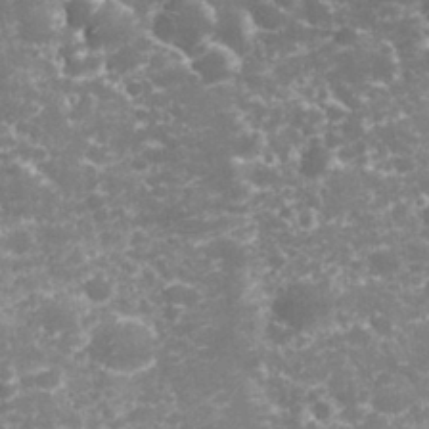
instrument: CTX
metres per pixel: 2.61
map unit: eHh
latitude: 32.7246
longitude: -61.8205
